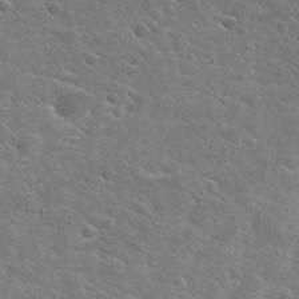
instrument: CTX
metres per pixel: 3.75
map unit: Hto
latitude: 27.0648
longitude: -45.2726
